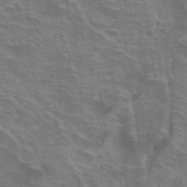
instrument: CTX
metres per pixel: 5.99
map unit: Hto
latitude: 34.4601
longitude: -40.8569
